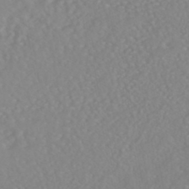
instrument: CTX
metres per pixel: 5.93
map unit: HNhu
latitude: -46.9352
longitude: 104.5007
